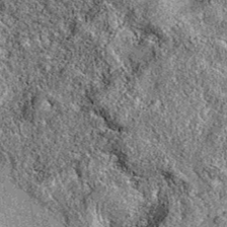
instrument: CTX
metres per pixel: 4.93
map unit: eAb
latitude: 36.3656
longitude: 111.1242
